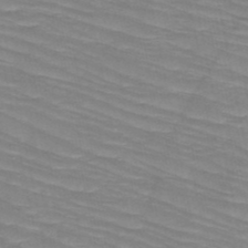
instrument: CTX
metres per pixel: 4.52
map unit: HNb
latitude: -49.5022
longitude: -49.8961
